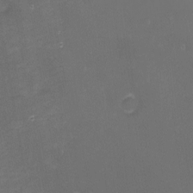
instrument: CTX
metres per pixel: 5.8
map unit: eHh
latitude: -1.2943
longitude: -79.2348
